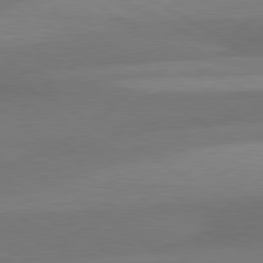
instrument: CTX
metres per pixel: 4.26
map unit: lApd
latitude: 79.7072
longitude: -88.9514
